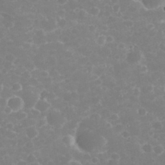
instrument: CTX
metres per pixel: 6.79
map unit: eHh
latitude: 32.5546
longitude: -61.0836
